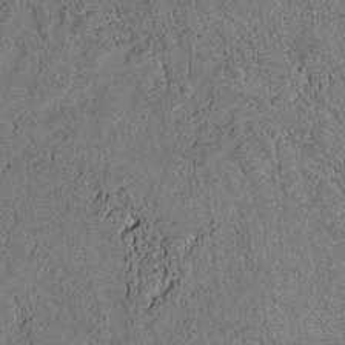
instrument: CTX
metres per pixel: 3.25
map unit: lAvf
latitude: 4.6868
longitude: 169.4076
